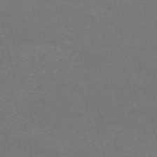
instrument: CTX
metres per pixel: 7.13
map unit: HNb
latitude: -54.6708
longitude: -37.2159
